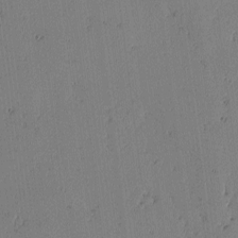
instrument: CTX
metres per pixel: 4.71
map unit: lAvf
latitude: -2.3873
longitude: -106.8002
